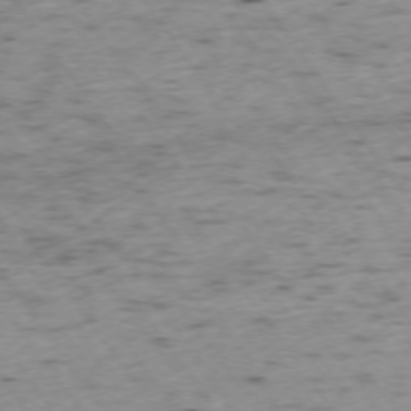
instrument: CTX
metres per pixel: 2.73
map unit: Ap
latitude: -74.3118
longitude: -73.8017
